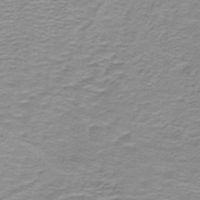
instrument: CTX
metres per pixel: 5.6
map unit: lHb
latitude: -41.1242
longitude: 56.2361
